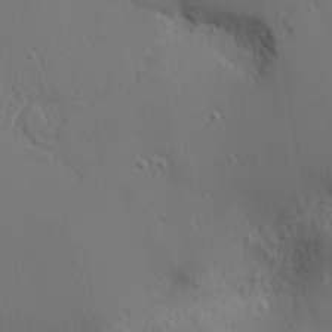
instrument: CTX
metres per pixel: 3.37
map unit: Nhu
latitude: 1.5182
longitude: -76.8380
